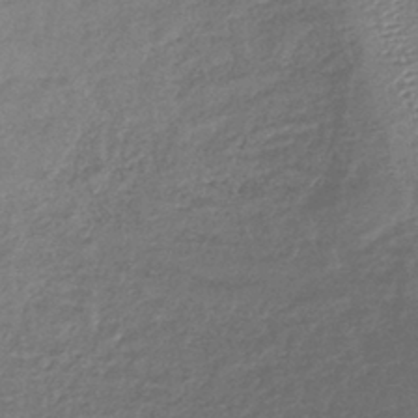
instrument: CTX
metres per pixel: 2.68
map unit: lHb
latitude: -40.4062
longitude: 70.8597
